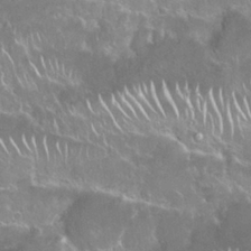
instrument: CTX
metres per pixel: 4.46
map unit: Nhu
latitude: 24.5356
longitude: -61.0647
